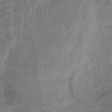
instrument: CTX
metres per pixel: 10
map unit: lHb
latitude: -40.0850
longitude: 74.5952
